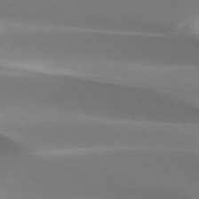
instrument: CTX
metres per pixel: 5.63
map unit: lApd
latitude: 73.5560
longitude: -50.3845
